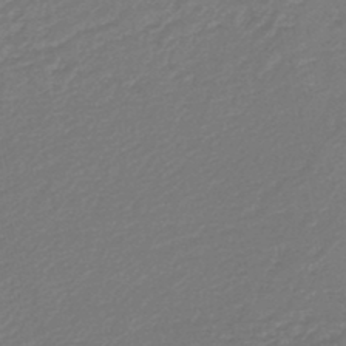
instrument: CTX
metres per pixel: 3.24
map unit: lHb
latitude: -45.7478
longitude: 60.3117
